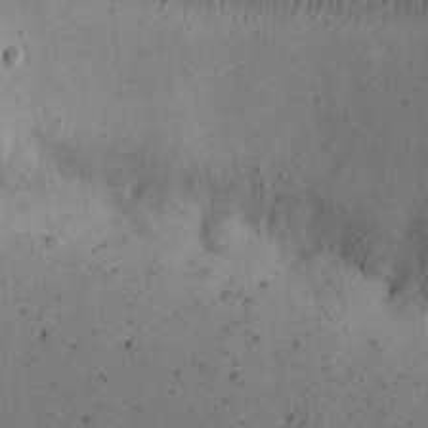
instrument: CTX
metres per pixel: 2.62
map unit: eHh
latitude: 22.9703
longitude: -69.0459
